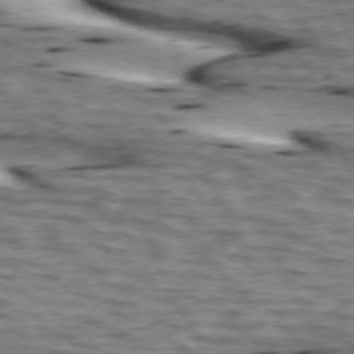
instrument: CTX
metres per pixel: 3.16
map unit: lApd
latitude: 73.7072
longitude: -54.8002
